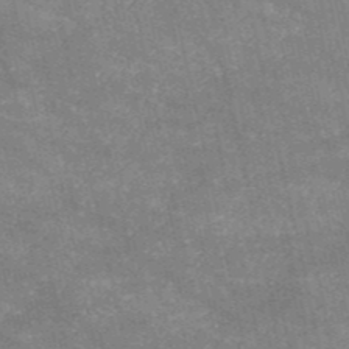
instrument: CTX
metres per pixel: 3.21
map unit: HNb
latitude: -52.6707
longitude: -39.7261
